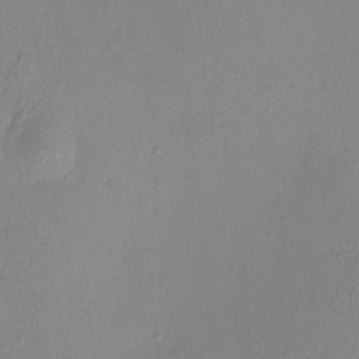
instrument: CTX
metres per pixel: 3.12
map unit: HNhu
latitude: 4.0633
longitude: 5.9178
